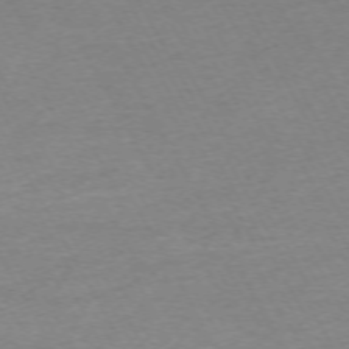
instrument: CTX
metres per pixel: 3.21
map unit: Ap
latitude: -72.2928
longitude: -69.7261
